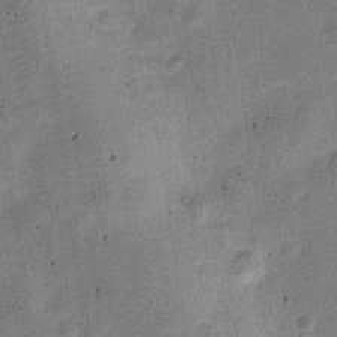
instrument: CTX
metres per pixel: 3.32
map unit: Nve
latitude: -23.8045
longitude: 106.6330
